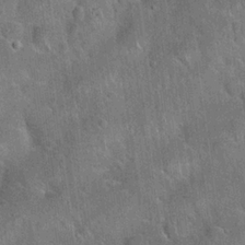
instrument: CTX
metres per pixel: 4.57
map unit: Hto
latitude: 21.5560
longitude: -51.9150
